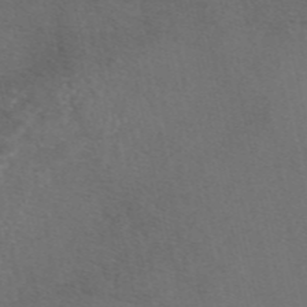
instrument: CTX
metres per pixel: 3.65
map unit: eAb
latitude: 47.4994
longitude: 112.6330
